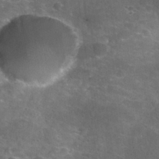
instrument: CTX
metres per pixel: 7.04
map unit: Nhu
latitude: 27.4427
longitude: -55.7072
